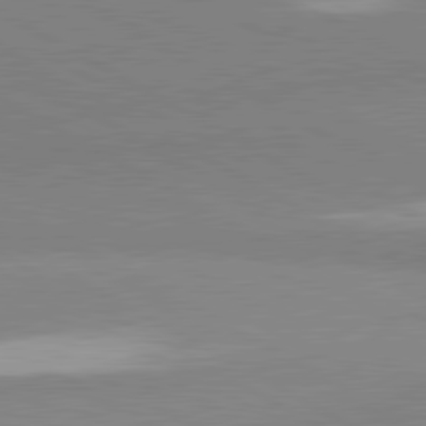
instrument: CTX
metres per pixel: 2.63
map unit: lApd
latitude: 80.8947
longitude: -178.9892
